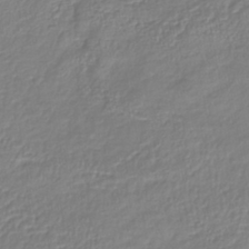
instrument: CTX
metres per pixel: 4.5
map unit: lHb
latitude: -41.4832
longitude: 74.9731
